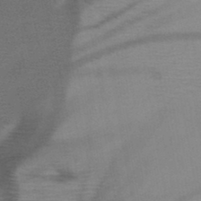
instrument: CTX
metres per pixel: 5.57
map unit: HNb
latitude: -47.2754
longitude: -41.0458
